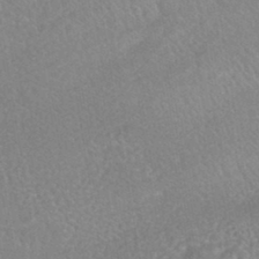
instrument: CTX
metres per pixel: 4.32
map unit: HNhu
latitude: -45.1431
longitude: 91.9178
